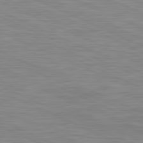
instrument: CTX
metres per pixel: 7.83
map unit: lApd
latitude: 81.3859
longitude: -170.4412
